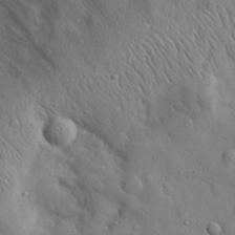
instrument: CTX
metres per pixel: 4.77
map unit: eHh
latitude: 28.3467
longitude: -78.3845
